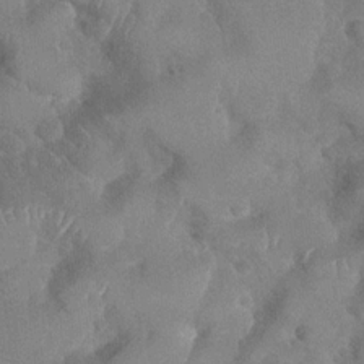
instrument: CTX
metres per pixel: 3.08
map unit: Nhu
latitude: -30.2550
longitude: -60.4979
